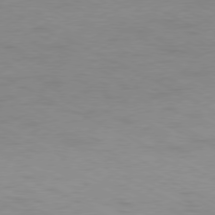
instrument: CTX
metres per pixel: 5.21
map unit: Ap
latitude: -78.1605
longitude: -73.8206
